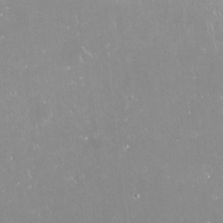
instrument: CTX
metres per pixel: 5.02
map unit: Nve
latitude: -18.0661
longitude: -59.7639
